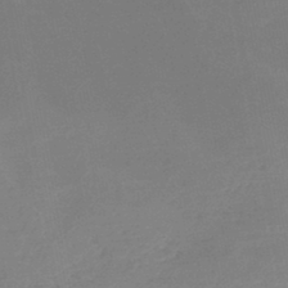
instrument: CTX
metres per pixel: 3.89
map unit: HNb
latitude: -44.8408
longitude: -44.6490
